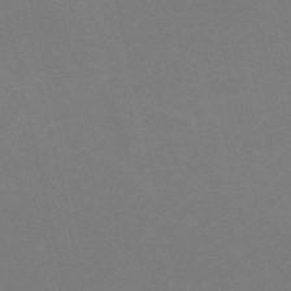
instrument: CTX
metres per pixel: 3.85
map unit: HNb
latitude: -55.8800
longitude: -41.9339
